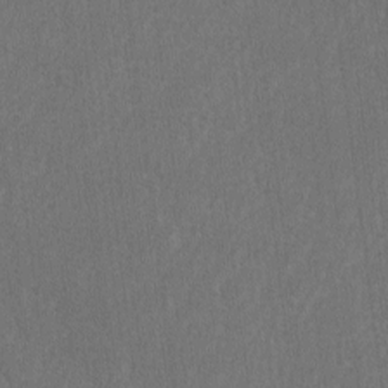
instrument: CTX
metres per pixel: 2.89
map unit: lAvf
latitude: -7.8422
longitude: -114.4223
